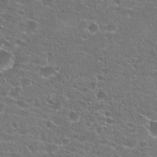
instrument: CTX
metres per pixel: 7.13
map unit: Hto
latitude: 23.9339
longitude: -43.3104
